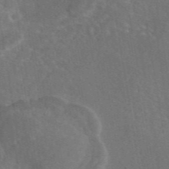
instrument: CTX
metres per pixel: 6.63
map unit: eAb
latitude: 45.7449
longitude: 109.7100
